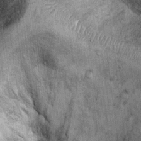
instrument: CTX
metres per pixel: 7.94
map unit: Ht
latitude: 10.1200
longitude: -38.0822
